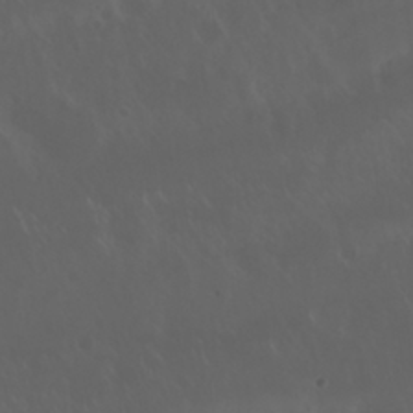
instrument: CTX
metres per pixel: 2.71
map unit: Nhu
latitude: 29.9717
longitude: -58.9136
